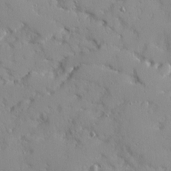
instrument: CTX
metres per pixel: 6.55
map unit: Ave
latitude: 12.6680
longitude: -101.4238
